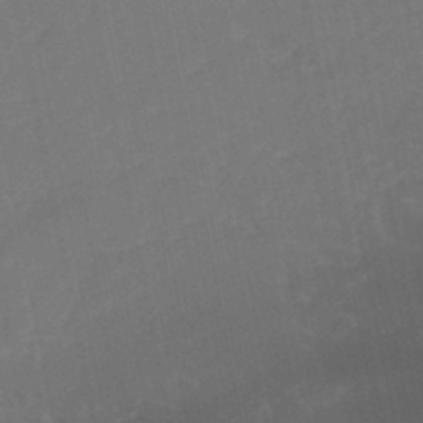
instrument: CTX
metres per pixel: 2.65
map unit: eHb
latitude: -47.8800
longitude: 88.5573
